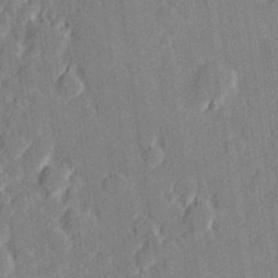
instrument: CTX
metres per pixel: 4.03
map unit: Hve
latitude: 27.3104
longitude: 144.3684
